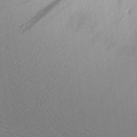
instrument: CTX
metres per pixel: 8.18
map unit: Aa
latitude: 21.6127
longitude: -139.6883
